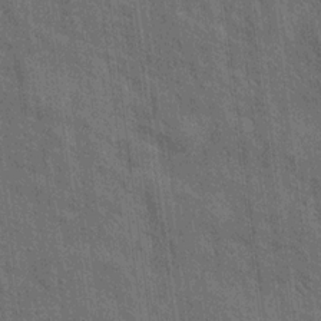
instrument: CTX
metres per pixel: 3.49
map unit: Hto
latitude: 15.0270
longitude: -34.4790
